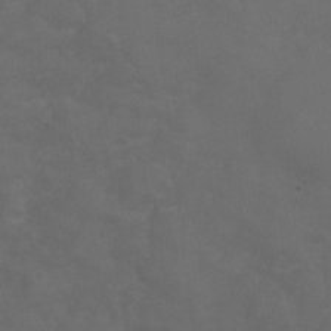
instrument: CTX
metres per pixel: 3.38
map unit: Ht
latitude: 1.0458
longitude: -22.0633
